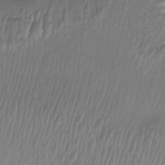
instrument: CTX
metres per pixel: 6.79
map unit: Aa
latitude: -13.2187
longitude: -67.0080
